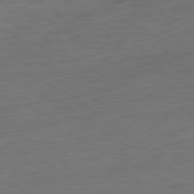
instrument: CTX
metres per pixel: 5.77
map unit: Ap
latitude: -81.4455
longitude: -77.0269
